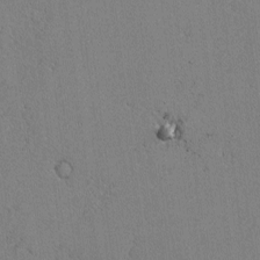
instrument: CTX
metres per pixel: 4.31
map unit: lAvf
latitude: -2.1038
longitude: -108.8002
